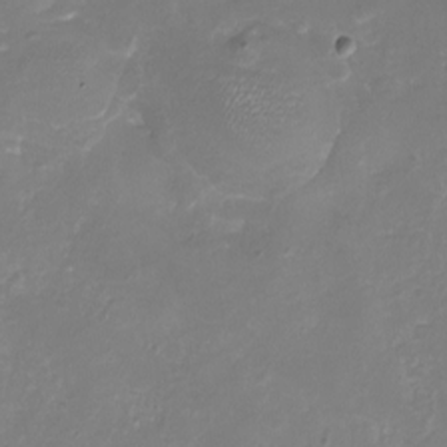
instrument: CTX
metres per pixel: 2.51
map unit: eHh
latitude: -6.5573
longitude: -77.9339
